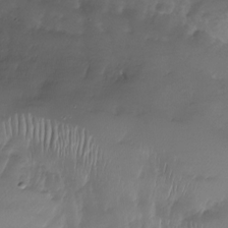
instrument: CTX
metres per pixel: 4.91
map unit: Nhu
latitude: -28.6141
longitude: -72.3657
